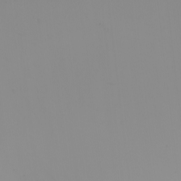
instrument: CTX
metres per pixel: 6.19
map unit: Nhu
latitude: -4.9541
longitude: -94.4601
